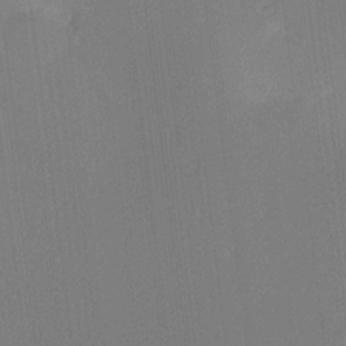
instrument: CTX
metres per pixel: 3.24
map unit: Ave
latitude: 13.0837
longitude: -107.1403
